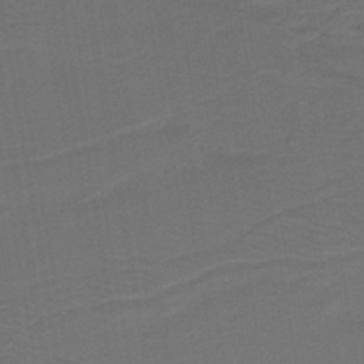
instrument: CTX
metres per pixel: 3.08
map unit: lHb
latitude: -43.6343
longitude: 53.3698
